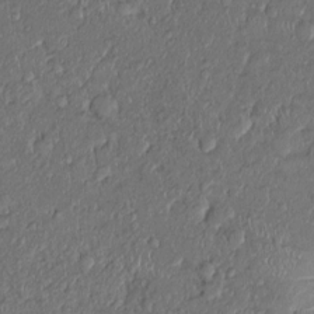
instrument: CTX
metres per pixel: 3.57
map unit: Ht
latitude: -0.6141
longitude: -13.6505
